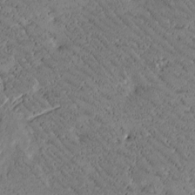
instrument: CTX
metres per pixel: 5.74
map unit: Htu
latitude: -2.2361
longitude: 176.2173
